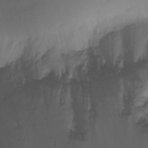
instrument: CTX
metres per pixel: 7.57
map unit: Aa
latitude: -3.3509
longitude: -72.0255
